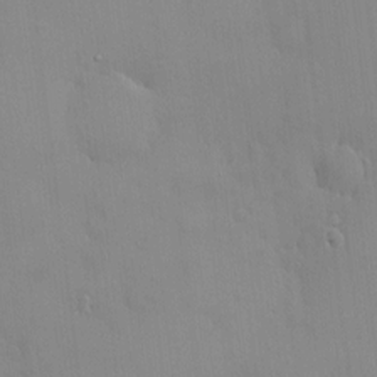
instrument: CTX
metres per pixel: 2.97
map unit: HNhu
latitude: 5.7827
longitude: 1.1620
